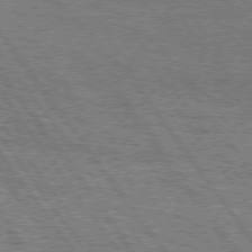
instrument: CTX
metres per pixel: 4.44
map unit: Hpe
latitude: 75.3482
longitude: -152.1389
